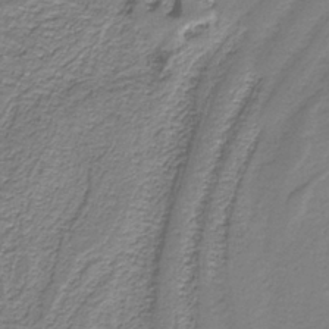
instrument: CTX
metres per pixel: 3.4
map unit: HNb
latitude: -38.5007
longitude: 53.2753
